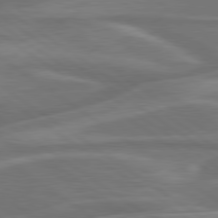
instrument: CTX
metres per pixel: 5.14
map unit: lApd
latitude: 79.8773
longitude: -126.6869
